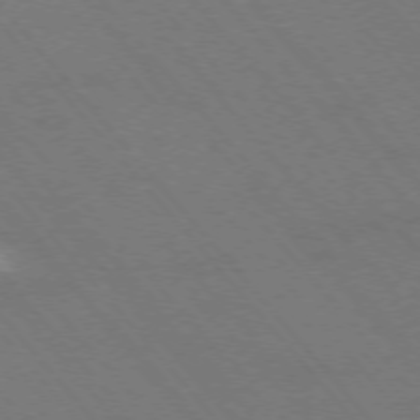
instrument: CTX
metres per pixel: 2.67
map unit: Ap
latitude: -75.7856
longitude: -69.0081
